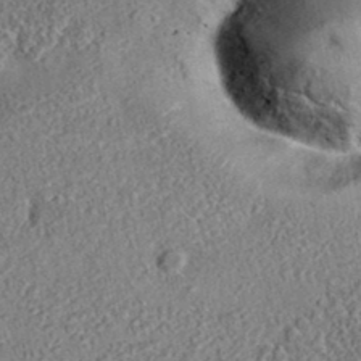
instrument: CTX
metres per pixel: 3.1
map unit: eAb
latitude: 35.7827
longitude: 110.5006
